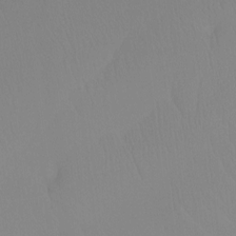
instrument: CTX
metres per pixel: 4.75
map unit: Htu
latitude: -12.4440
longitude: -47.4805
